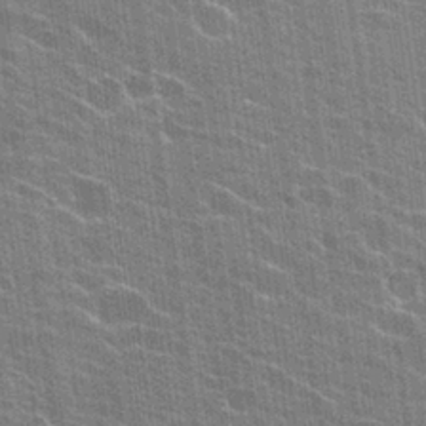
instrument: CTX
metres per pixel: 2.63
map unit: Hto
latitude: 24.9135
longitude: -43.4049
